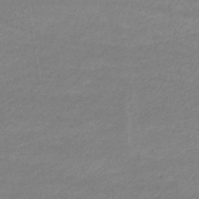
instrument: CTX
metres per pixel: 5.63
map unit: eHb
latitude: -33.2187
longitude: 70.3495
